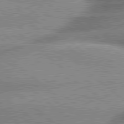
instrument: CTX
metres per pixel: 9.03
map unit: lApd
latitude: 79.8206
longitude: -148.3278
